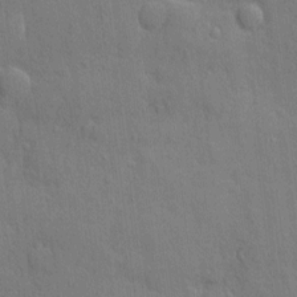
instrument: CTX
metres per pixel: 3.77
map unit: eHh
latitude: 3.8961
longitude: -75.3860
